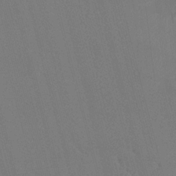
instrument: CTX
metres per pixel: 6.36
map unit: HNhu
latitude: 7.5749
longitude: 4.4818
